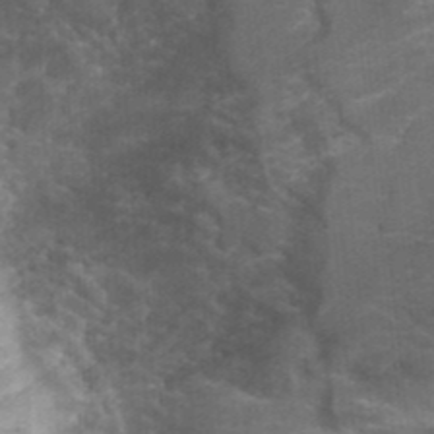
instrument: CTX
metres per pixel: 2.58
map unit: Hto
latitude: 32.3089
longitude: -40.9891
